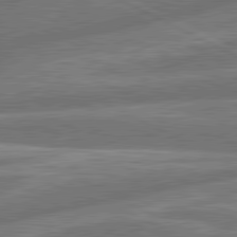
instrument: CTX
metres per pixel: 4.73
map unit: lApd
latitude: 81.1781
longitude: -166.9324
